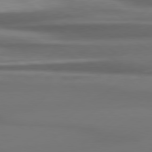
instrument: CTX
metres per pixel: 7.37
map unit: Hpe
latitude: 78.9136
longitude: -128.8758
